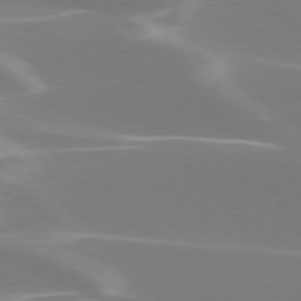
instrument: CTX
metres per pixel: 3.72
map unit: lApd
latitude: 75.8205
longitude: -63.2915
